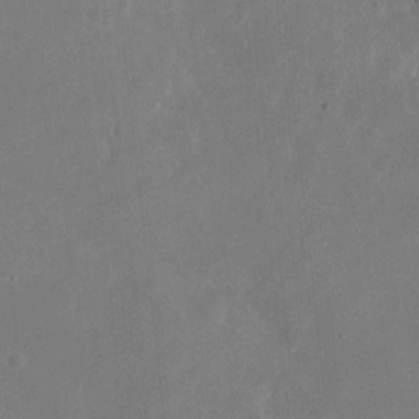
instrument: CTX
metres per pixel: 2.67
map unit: eHh
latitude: 11.0459
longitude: -67.7638
